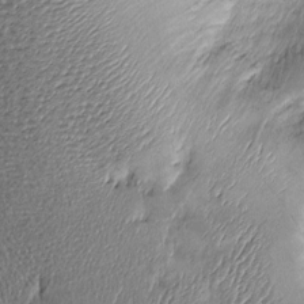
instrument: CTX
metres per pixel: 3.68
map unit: Htu
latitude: -6.7841
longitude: 159.6911
